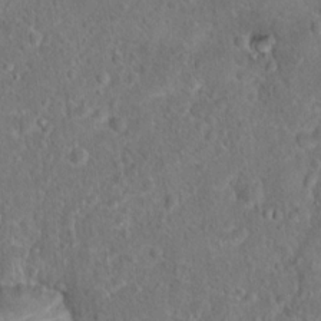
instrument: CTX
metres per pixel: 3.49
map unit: Hto
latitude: 17.2159
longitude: -41.5371
